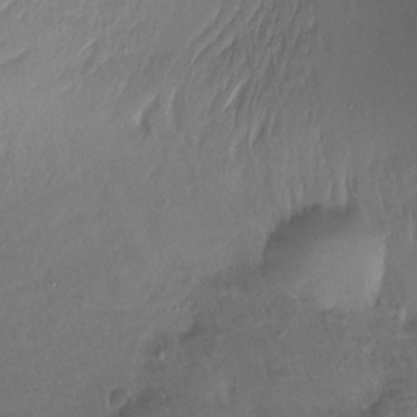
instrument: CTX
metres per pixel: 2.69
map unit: Ht
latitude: -15.4077
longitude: -44.8758
